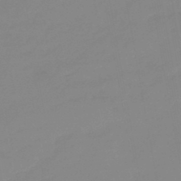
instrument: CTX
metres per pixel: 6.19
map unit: eHb
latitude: -44.9353
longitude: 88.0850
